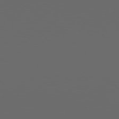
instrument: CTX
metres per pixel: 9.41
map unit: Hpe
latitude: 76.6112
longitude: -140.5923
